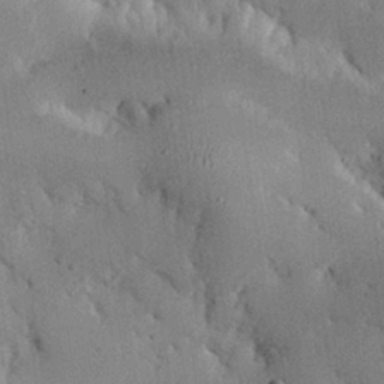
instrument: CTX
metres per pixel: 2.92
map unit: eHh
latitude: 26.2523
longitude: -68.4601
